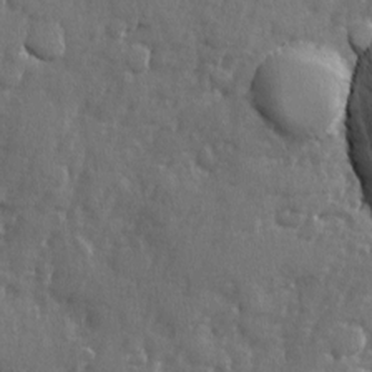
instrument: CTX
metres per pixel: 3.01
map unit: Ave
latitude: -7.6910
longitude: -117.4993
